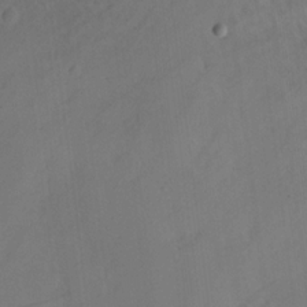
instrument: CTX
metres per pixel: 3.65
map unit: Hve
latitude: 19.2726
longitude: 150.2550
